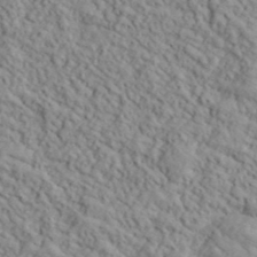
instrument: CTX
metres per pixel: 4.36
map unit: lHvf
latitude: 39.5371
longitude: -89.3860
